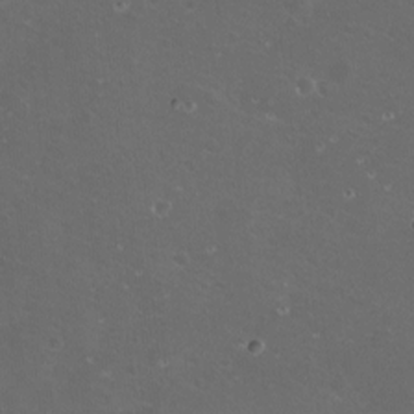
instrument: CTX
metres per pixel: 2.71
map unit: eHh
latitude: -11.5588
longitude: -61.6505
